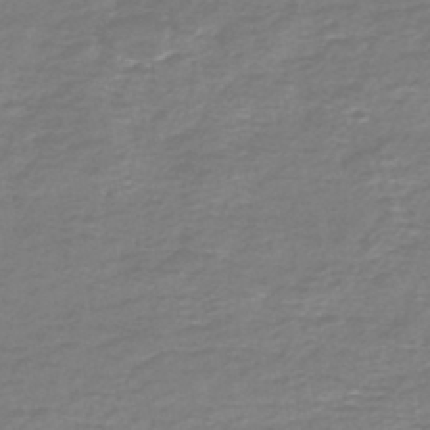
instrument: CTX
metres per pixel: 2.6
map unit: HNb
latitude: -46.7274
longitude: 53.0297
